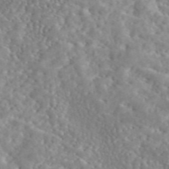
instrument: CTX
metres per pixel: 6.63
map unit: eAb
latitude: 45.5560
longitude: 128.5574
